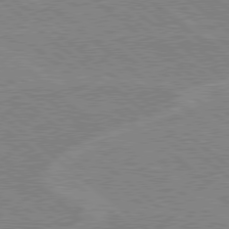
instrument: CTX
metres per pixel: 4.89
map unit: Hpe
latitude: 78.4979
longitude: -160.1389
